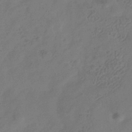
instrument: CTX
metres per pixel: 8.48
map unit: Hve
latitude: -34.3306
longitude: 90.1228
